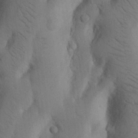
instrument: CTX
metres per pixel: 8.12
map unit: Nhu
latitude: 20.0255
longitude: -75.6883
